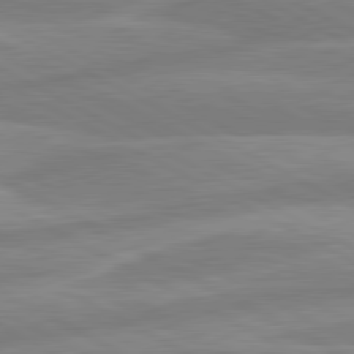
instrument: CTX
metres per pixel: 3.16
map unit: lApd
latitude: 80.8569
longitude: -168.5924
